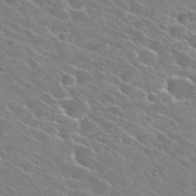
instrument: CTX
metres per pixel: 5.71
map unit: Hto
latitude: 26.1011
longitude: -42.6868
